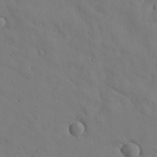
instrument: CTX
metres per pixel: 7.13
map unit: Nhu
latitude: 27.9528
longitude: -72.6491
